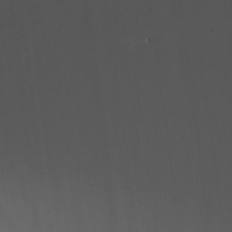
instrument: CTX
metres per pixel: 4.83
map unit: Nhu
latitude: -15.3510
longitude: -58.1200
